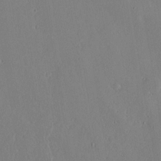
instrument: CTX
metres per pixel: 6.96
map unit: lAvf
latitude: 16.8380
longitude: -126.3845
